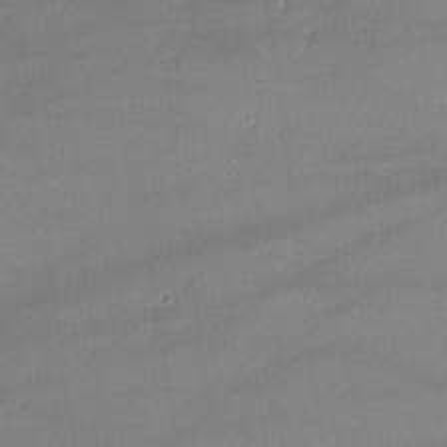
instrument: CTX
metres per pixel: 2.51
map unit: lHvf
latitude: -10.6330
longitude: -101.0459
